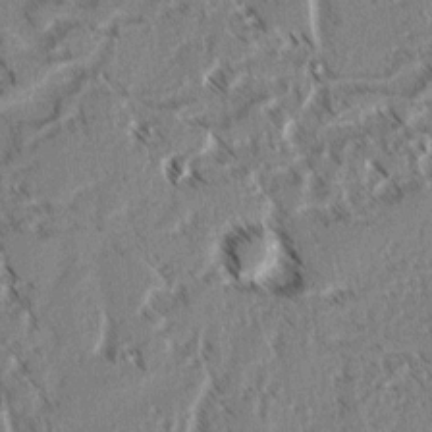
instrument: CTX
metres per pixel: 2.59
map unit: lAvf
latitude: 3.3859
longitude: -105.7450
